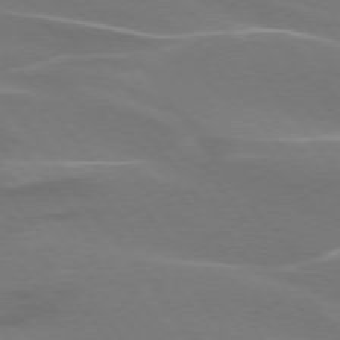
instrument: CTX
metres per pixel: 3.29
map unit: lApd
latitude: 75.1970
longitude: -62.5735
